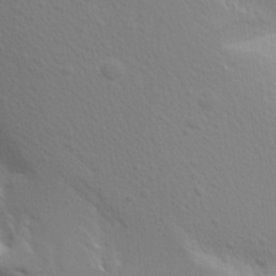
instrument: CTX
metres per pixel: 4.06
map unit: Aa
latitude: 15.8773
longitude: -145.5749
